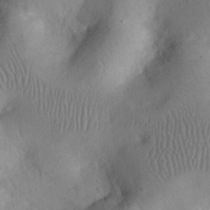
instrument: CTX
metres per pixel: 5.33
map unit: eHh
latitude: 25.2725
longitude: -66.1766
